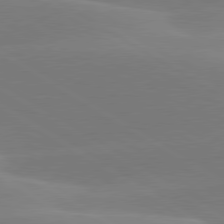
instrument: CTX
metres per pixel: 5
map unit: lApd
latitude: 79.9150
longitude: -95.8584
